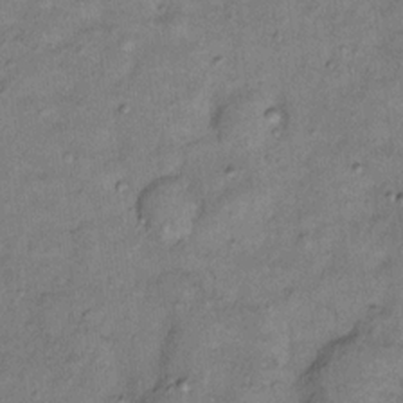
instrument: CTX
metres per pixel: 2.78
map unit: Nhu
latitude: 11.3671
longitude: -28.8758
